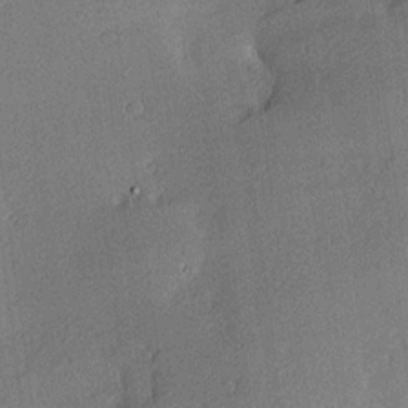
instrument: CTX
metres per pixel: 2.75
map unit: Hve
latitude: 17.9528
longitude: 150.4062
